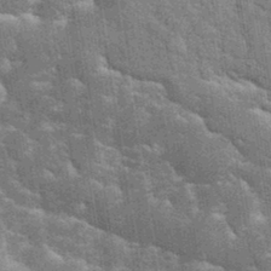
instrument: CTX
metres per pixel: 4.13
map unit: eHh
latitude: 34.8191
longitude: -65.6505
